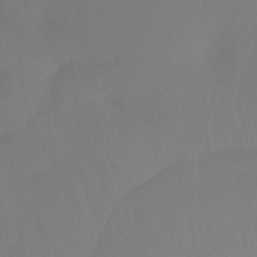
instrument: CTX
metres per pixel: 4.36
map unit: Htu
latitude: -14.6141
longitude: -48.4223
